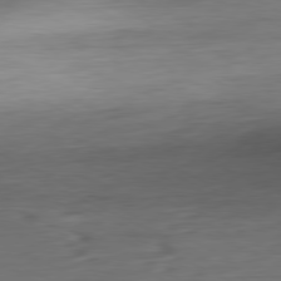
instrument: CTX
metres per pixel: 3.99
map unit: Ap
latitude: -80.6897
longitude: -82.1199
